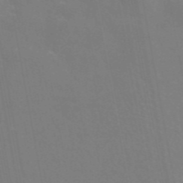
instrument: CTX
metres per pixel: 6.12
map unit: eAb
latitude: 45.7260
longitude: 121.7099
